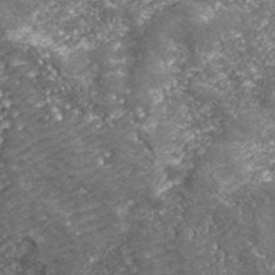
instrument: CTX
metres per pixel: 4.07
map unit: eHh
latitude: 42.7813
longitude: -89.7639
